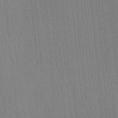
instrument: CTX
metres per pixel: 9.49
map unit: Ave
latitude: 22.7435
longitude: -136.2901
